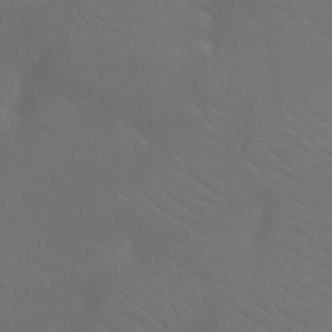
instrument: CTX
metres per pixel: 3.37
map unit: Ht
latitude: -12.1228
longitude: -44.9325
